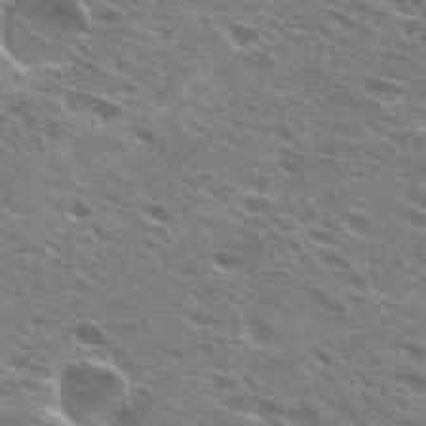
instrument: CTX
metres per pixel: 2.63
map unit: Hto
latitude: 27.4049
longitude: -44.5168
